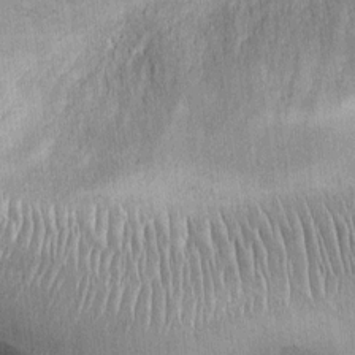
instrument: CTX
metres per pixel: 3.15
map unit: Ht
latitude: -3.2753
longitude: -13.9528
